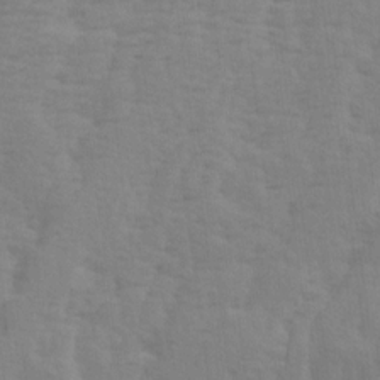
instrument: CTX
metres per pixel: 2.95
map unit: Ave
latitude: 13.8206
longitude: -134.2522
